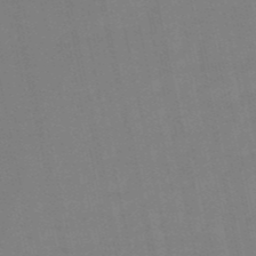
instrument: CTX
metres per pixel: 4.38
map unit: eHb
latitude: -50.3684
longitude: 73.2187
